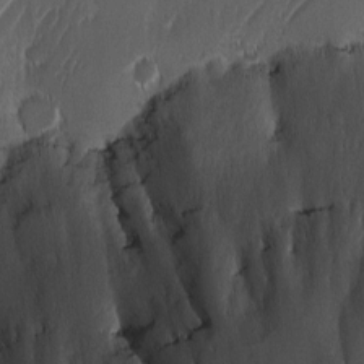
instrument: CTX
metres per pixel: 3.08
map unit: Ave
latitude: -11.2187
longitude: -121.3293
